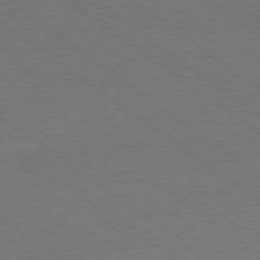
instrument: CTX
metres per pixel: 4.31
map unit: Ap
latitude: -79.0864
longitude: -83.1025
